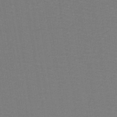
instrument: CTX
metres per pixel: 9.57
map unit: lHb
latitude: -42.3684
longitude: 53.3698
